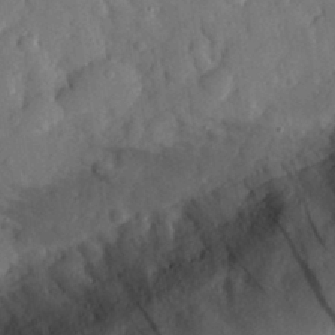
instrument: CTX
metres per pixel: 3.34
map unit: eHh
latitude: 30.3845
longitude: -72.6680
